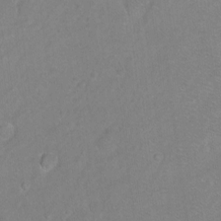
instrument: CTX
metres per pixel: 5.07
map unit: Hto
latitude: -7.2754
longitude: -36.4790
